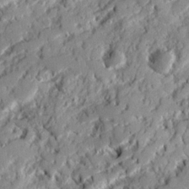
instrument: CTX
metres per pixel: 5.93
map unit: Ave
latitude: 20.5924
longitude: -129.7261
